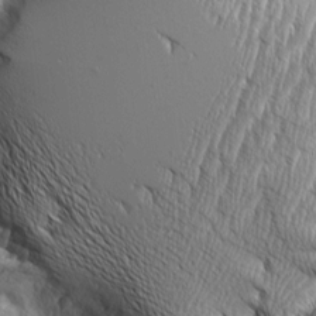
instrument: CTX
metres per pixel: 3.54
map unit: Aa
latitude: 8.8569
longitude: -129.2915
